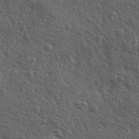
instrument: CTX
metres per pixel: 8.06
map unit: Ave
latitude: 11.4804
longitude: -103.5938
